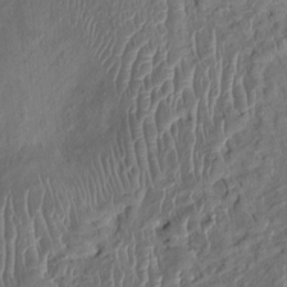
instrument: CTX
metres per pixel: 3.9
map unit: HNhu
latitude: 2.9136
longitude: -6.9514
